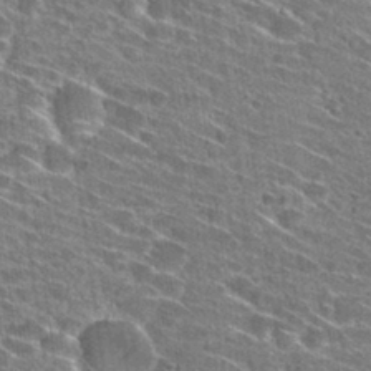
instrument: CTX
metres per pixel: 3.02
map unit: Hto
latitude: 29.2348
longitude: -45.2348
